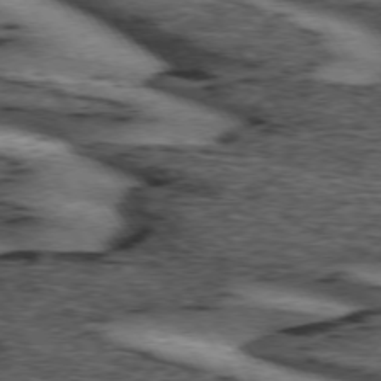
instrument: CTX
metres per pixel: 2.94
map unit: lApd
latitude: 74.0822
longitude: -75.2159
